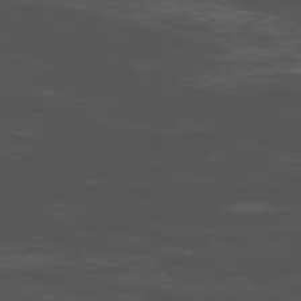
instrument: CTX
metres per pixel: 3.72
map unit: Ap
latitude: -76.3306
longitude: -83.1781
